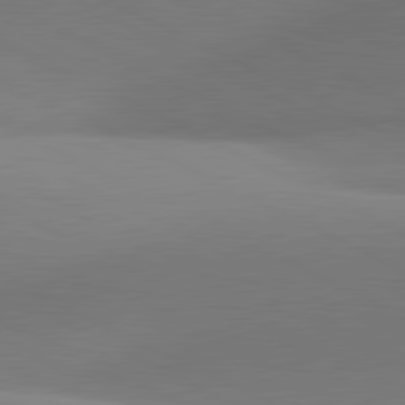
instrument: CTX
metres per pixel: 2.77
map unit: lApd
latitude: 81.1970
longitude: 134.8219
